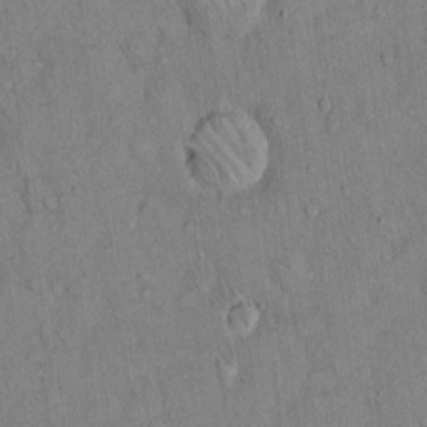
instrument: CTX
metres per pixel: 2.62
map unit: Hto
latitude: 14.1767
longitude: -58.6491
